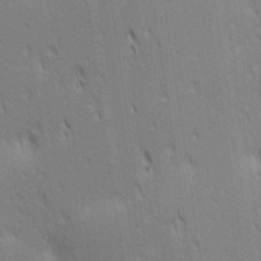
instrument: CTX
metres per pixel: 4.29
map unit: lAa
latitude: 11.1403
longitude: -108.3467
